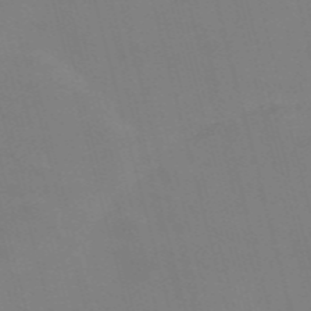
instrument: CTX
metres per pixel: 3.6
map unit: Nve
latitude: -57.8989
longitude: 61.8611
